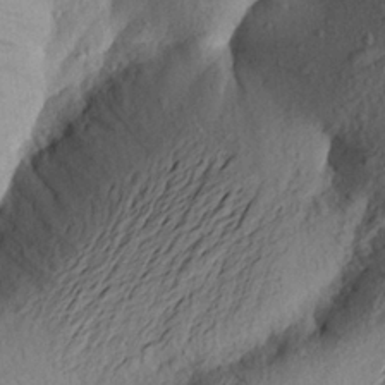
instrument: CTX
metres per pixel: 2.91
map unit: Aa
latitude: 23.3104
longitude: -149.9339
